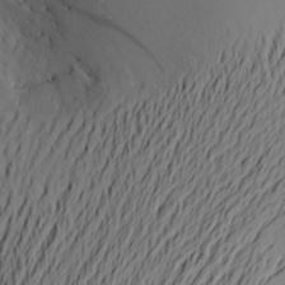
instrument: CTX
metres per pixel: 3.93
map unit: Aa
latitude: 21.1026
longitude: -145.5371
